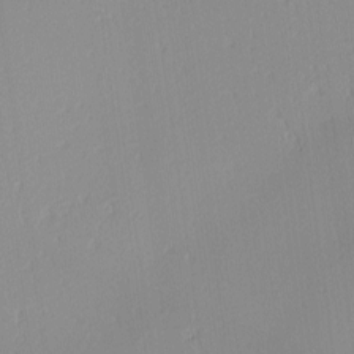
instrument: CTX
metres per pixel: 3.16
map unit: Ave
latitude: 2.8947
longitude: -114.6679
